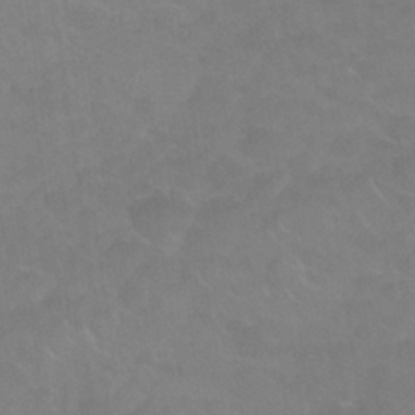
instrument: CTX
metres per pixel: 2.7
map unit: Nhu
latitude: 26.1956
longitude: -54.3278
